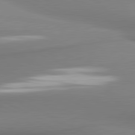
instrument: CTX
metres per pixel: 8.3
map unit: lApd
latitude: 81.3293
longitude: 176.0850
